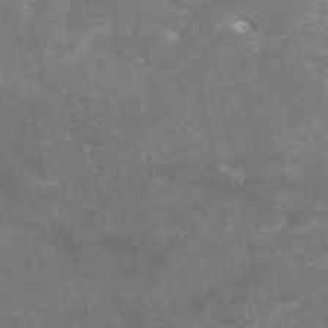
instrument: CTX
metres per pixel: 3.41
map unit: eAb
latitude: 47.4049
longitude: 119.9178
